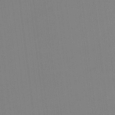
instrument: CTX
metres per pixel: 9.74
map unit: Hto
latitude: -12.8219
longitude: -40.2711
